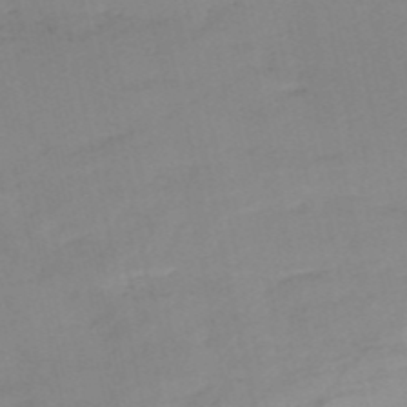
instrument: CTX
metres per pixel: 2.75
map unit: HNb
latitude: -52.8408
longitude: -39.4237
